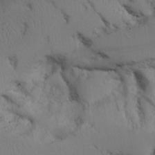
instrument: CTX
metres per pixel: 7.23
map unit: Aa
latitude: 25.5749
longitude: -132.0633
